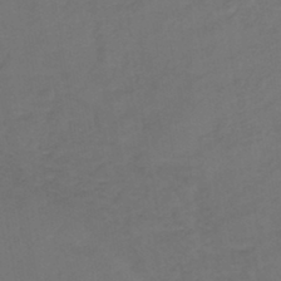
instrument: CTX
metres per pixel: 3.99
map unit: lHb
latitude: -43.3131
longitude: 74.8219
